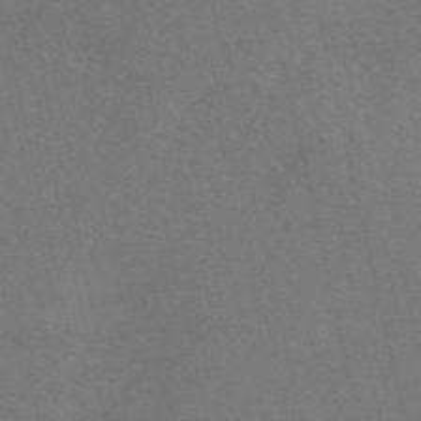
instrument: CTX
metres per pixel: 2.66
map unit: eAb
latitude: 47.1215
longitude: 112.4629
